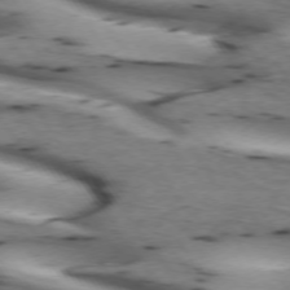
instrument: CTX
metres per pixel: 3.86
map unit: lApd
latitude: 72.9514
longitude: -53.4805
